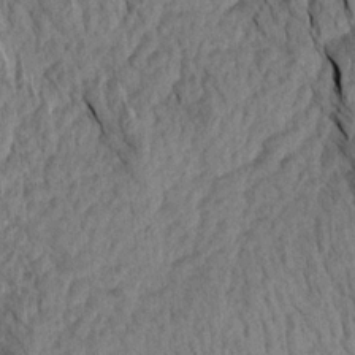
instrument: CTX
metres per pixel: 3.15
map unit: Aa
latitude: 18.2522
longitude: -146.1767
